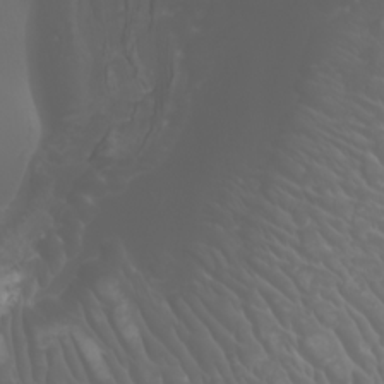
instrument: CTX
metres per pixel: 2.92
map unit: Htu
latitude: -4.7652
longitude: -89.9528
